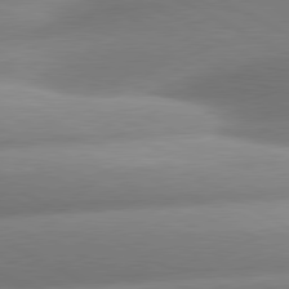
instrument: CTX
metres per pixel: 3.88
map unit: lApd
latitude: 80.4979
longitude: -158.3656
